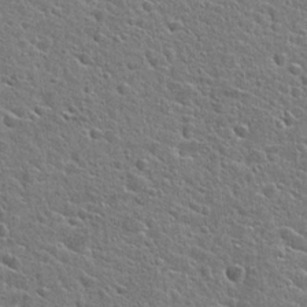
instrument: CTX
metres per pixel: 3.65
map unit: Hto
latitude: 24.8191
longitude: -44.4601
